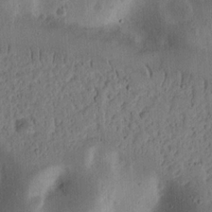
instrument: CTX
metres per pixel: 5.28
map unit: Ht
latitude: 14.6680
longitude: -74.4790
